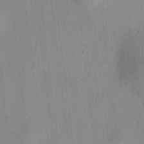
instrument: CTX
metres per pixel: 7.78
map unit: HNhu
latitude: 8.2523
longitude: 13.5210
